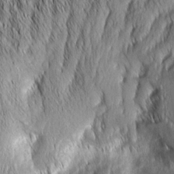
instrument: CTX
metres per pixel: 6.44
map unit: Aa
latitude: 7.2726
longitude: -131.0081
